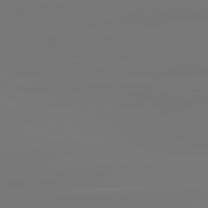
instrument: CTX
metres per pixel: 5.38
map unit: lApd
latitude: 80.8380
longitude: -152.1011
